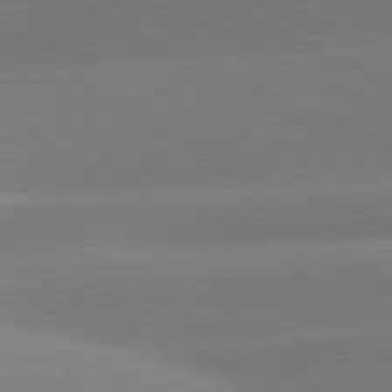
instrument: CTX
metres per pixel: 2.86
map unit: lApd
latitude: 81.3859
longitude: -155.0836
